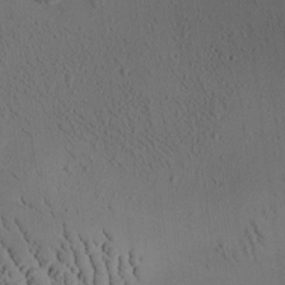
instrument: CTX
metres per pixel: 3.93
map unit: Ave
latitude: -9.5021
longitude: -122.0444
